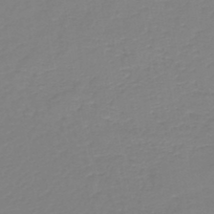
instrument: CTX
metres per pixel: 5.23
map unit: lHb
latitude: -45.2187
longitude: 78.8219
